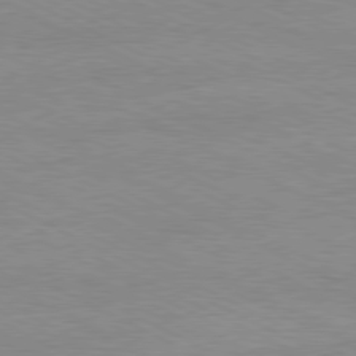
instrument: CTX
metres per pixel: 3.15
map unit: Ap
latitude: -80.9731
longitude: -85.5560
